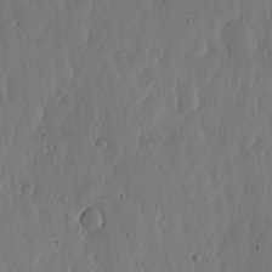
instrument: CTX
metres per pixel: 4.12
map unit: lHvf
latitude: 16.9703
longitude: -115.3103
